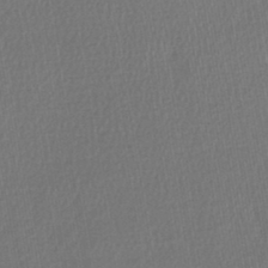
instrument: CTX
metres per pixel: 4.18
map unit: lHb
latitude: -43.8989
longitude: 72.0472
